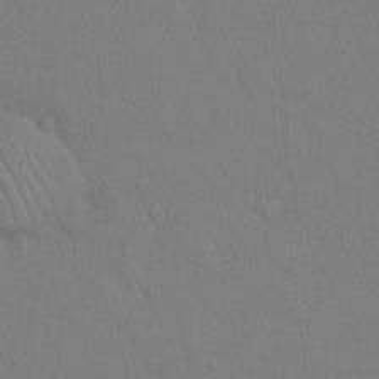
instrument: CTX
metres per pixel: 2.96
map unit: Hto
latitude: 16.3467
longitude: -57.8205
